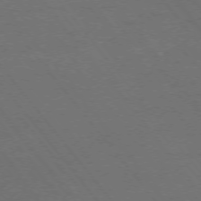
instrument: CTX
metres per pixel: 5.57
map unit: Ap
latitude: -75.5588
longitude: -74.6491
